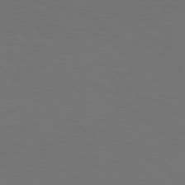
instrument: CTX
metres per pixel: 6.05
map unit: Hpe
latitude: 78.6302
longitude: -173.5182
